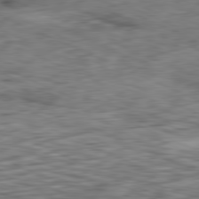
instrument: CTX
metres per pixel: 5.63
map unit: Ap
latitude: -81.4833
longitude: -83.5182
